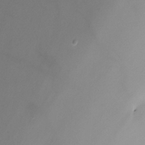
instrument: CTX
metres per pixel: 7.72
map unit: Nhu
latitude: -13.2187
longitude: -65.0648
